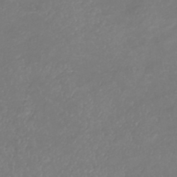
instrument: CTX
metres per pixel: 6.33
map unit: lHb
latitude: -38.1795
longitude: 73.6344
